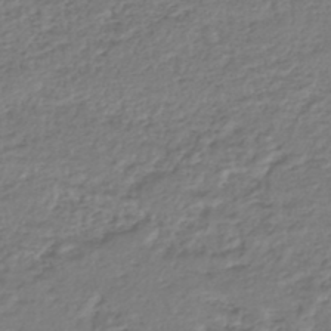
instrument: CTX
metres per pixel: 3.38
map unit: HNhu
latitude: -46.3306
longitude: 103.2376
